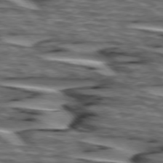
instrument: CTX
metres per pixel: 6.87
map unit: lApd
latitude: 75.2159
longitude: -72.8191
